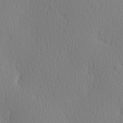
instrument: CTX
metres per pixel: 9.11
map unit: Hve
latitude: 13.7261
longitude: -91.3293
